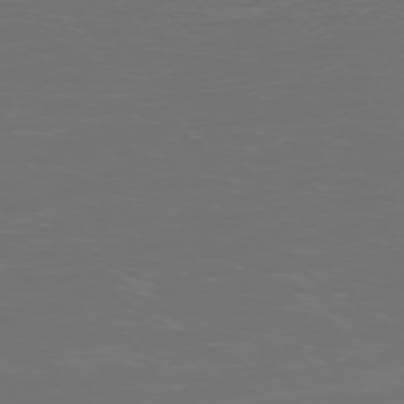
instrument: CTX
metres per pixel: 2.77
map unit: Ap
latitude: -75.6533
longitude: -83.6693
